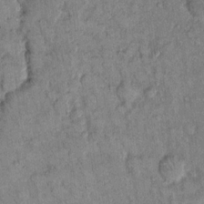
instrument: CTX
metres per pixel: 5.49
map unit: Hto
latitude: 13.7639
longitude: -58.9892
